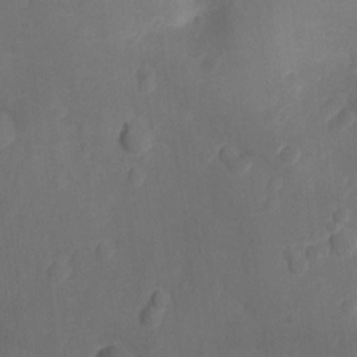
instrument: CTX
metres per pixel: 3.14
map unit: Nhu
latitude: -15.0676
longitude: -25.7449
